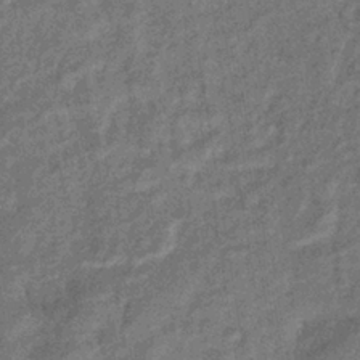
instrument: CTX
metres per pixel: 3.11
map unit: eHb
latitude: -39.8800
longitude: 80.1417
